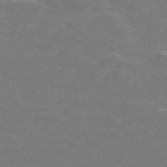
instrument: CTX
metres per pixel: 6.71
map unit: Nve
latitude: -57.0297
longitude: 52.2361
